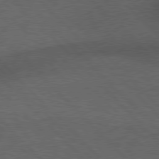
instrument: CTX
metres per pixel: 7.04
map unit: Hpe
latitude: 77.3859
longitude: -152.6113
